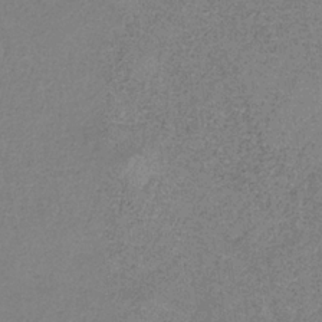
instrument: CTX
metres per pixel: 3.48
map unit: HNb
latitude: -33.8801
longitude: 53.9367
